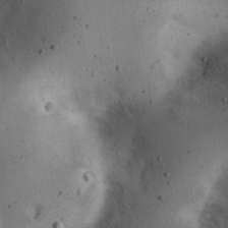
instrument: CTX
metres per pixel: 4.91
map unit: eHh
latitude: 22.7435
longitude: -70.3089
